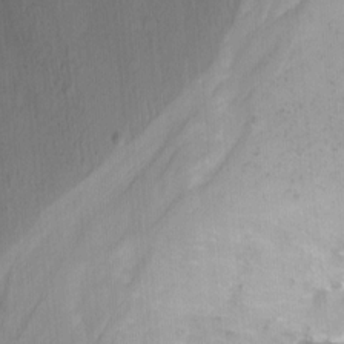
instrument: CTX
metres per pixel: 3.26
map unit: Nhu
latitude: -14.0661
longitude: -54.3845
